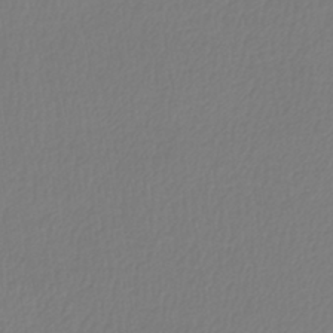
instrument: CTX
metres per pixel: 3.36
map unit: lHb
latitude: -42.4628
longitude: 65.7478
